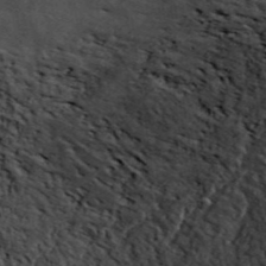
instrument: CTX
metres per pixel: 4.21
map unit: ANa
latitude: 44.8569
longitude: 45.6155
